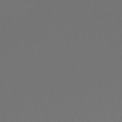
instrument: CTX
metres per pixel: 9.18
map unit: lHb
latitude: -47.4265
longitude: 63.0486
